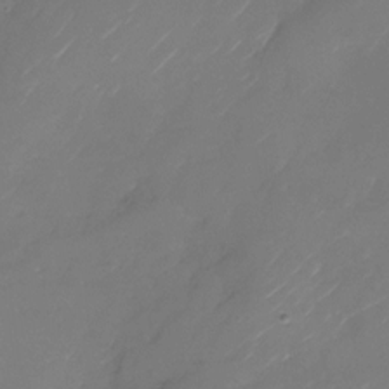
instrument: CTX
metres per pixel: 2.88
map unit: Nhu
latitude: -28.8597
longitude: -72.3468
